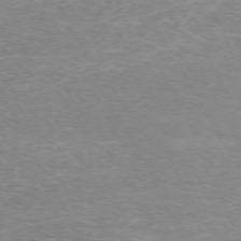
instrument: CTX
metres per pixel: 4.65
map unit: Hpe
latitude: -71.8422
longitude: 12.3873
